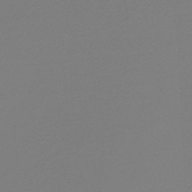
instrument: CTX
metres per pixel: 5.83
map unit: lHb
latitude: -45.9178
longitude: 70.6519
